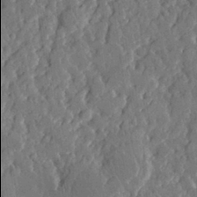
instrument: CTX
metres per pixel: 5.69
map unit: eHh
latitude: 30.0255
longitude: -77.9906
